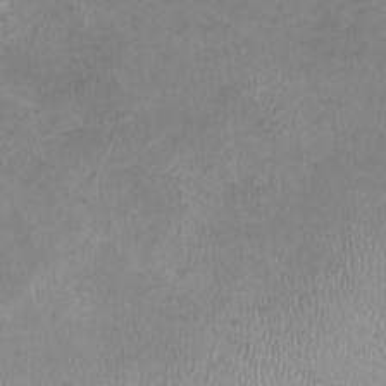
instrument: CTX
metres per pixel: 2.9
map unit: HNhu
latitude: -0.9920
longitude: -4.4034
